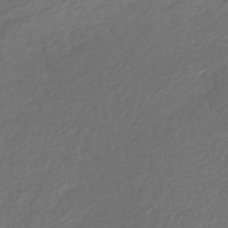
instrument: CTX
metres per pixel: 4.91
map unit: lHb
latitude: -37.7666
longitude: 69.5966
